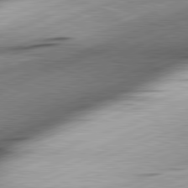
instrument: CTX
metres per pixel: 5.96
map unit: lApd
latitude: 81.6694
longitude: -165.8961
